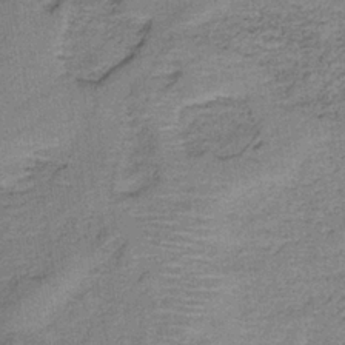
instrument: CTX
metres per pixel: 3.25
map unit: HNb
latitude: -35.3699
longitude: 54.2551
